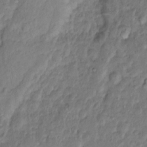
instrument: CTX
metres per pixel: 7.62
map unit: eHh
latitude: 1.3670
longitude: -55.9717
